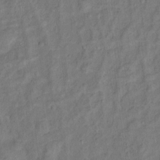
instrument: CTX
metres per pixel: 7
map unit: Ht
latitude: 11.8395
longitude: -40.4034
